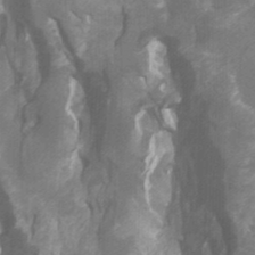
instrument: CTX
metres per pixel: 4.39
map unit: Htu
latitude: -7.1242
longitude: -48.2145
